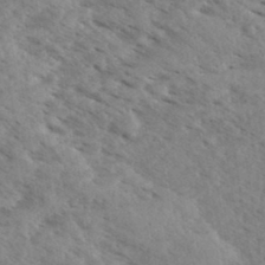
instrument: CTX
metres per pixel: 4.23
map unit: eHh
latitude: 34.9702
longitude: -140.4601
